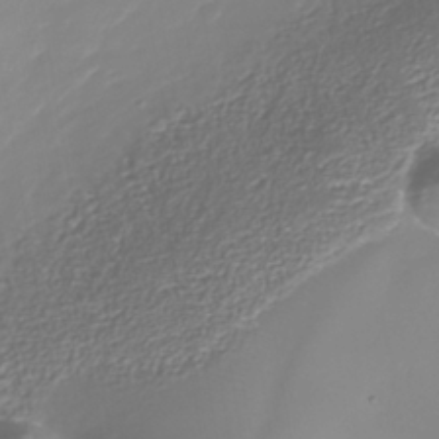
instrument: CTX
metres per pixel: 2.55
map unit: Nhe
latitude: -37.7099
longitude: -87.5182
